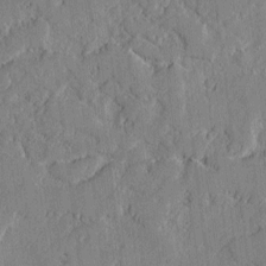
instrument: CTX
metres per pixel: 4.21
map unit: lAvf
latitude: -1.7667
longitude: -107.8394
